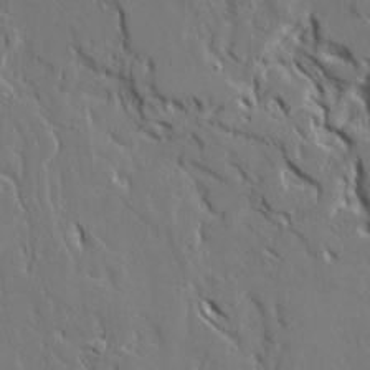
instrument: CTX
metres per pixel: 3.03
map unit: Ave
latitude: 22.9892
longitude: -129.4615
